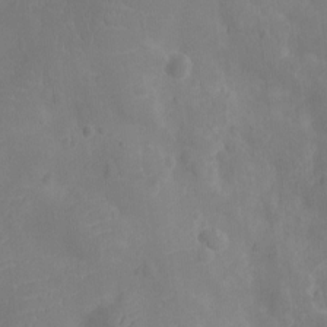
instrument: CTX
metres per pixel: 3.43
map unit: Ht
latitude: -10.0094
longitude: -21.7072
